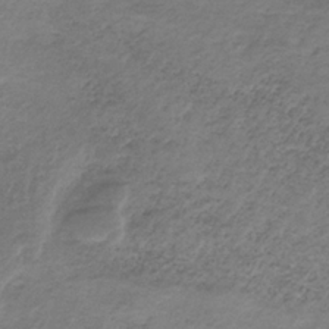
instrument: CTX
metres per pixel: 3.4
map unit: HNb
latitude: -32.6330
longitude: 60.3495
